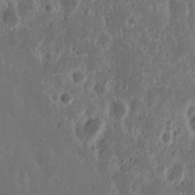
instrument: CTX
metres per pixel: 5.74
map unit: Nhu
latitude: 15.0648
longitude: -73.5372
